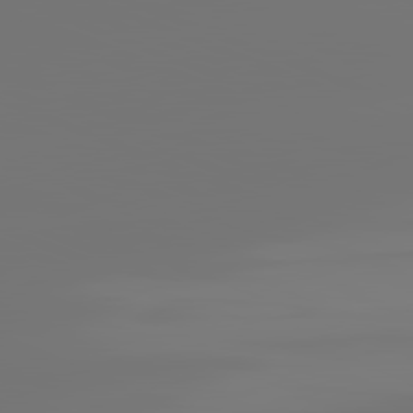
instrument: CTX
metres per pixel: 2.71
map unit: lApd
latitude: 81.9150
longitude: -153.8395
